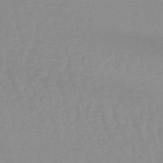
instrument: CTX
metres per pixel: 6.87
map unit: lHb
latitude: -48.8219
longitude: 77.3510
